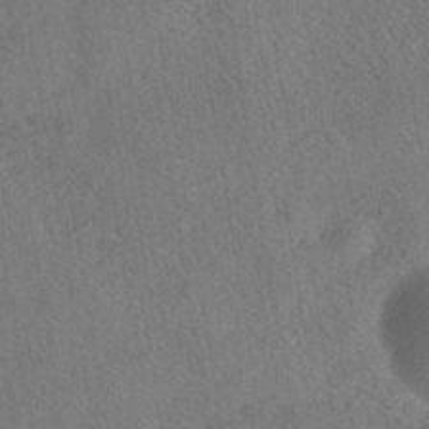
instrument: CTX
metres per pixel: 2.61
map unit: HNhu
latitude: -39.0487
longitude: 100.6518
